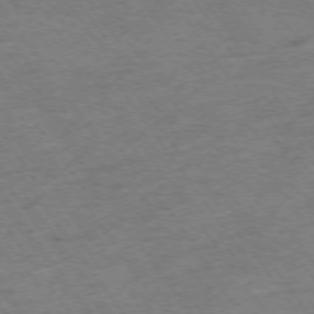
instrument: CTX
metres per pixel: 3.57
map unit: Ap
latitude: -74.9353
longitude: -84.1578
